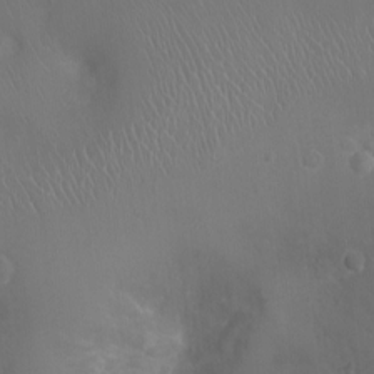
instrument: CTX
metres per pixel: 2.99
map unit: Ht
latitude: -3.9367
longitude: -16.0633
